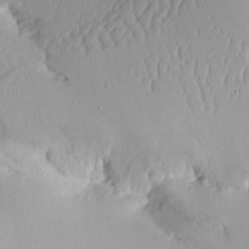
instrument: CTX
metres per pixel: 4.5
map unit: Aa
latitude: 11.5371
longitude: -126.9325
